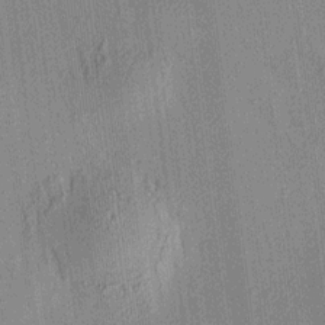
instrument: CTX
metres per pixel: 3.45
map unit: HNhu
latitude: 7.8205
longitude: 13.8800
